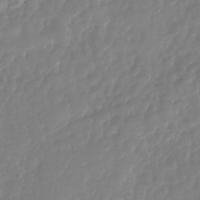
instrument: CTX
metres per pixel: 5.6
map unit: Nhu
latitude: -28.6330
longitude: -61.1025
